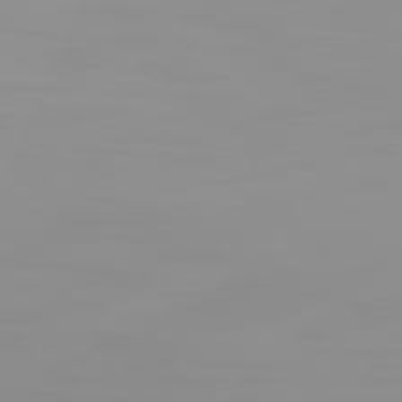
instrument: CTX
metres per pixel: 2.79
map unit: Hpe
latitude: 77.0836
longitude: -140.1766
